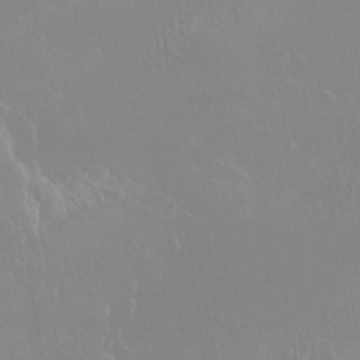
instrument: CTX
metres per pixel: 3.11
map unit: Htu
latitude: -16.0094
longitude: -46.7813
